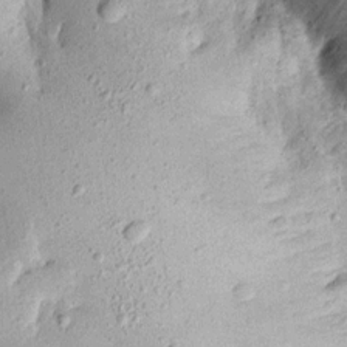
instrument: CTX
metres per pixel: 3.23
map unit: Aa
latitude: 13.6505
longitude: -144.5923
